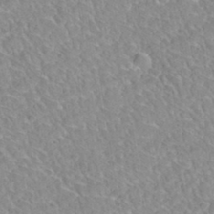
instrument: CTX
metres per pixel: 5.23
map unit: Hto
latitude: 35.0080
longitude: -48.2145
